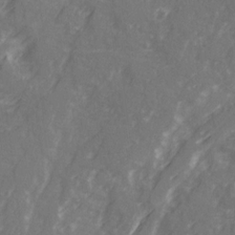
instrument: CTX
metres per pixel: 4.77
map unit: Ave
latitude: 20.8380
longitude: -131.7072
